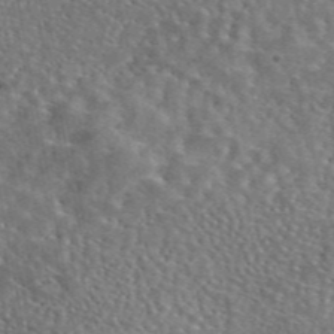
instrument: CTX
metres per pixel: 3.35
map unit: eAb
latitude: 45.0647
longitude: 114.0472
